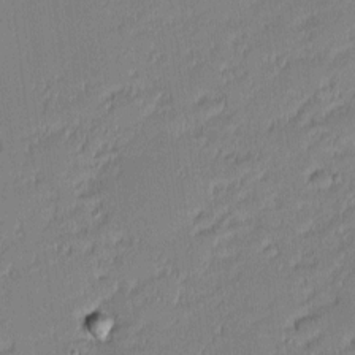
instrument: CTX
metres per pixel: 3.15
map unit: eHh
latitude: -2.7274
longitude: -83.8205
